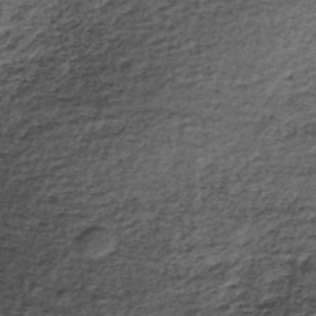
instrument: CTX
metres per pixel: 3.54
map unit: lHb
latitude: -39.3131
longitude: 66.2929
